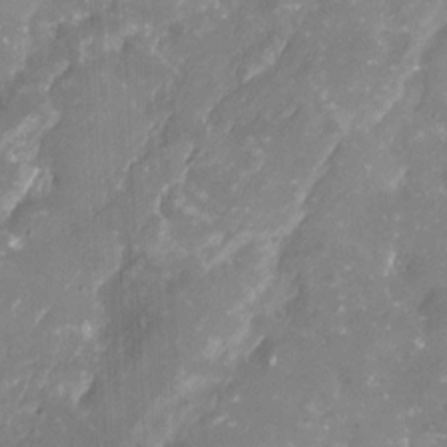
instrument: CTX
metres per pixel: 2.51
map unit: Nhu
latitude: -16.2362
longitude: -57.8016
